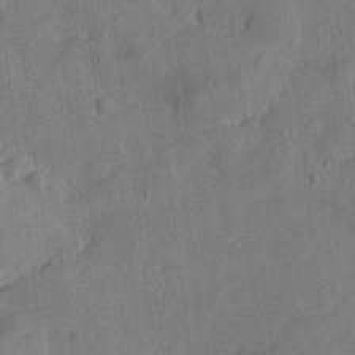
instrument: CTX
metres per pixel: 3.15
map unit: Htu
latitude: -2.1794
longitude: -176.1389
